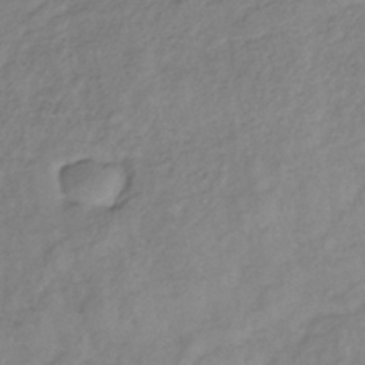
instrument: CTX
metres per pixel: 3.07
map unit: lHb
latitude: -36.8219
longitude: 71.7667
